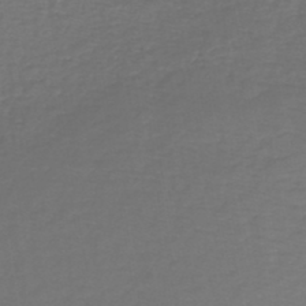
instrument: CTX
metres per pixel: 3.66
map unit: lHb
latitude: -43.8611
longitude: 57.3132
